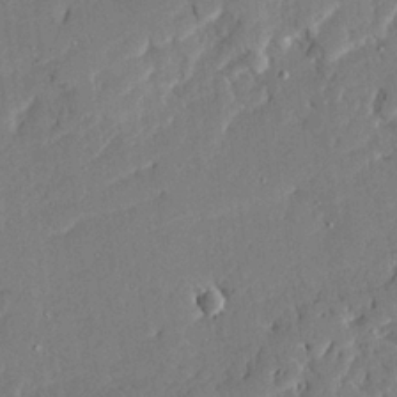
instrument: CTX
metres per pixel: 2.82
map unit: Ave
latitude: 22.9514
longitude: -129.9906
